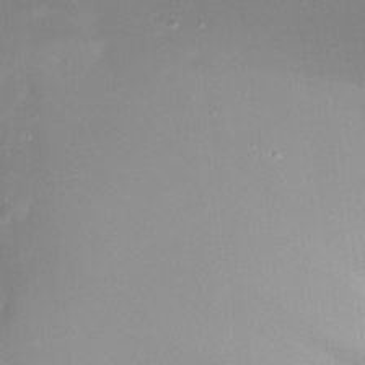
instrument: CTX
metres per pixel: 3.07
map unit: Ht
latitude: -11.8989
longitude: -45.3859
